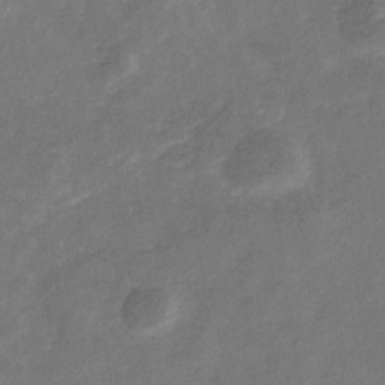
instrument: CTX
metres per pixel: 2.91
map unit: eHb
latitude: -33.3132
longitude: 73.4454
